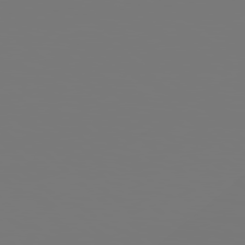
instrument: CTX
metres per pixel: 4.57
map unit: Hpe
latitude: 78.3468
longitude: -177.5560
